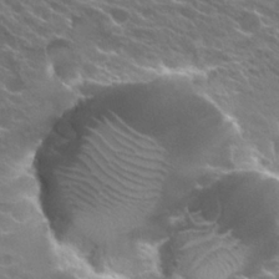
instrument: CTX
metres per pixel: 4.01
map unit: Hto
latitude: 24.7246
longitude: -37.5938
